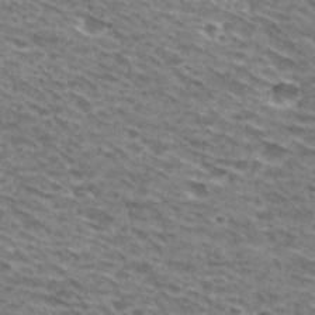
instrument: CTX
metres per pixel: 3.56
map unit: Hto
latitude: 30.0633
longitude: -46.3657
